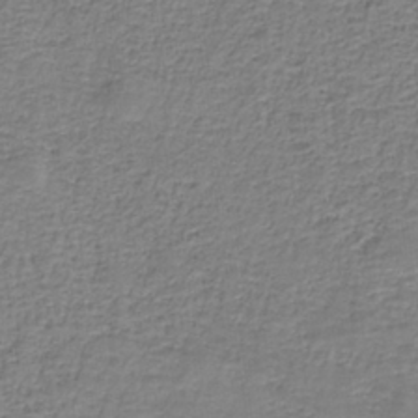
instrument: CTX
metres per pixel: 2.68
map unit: eAb
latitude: -36.5384
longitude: 52.7841
